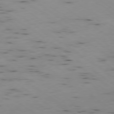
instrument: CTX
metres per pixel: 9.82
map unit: Ap
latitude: -79.0486
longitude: -72.5168
